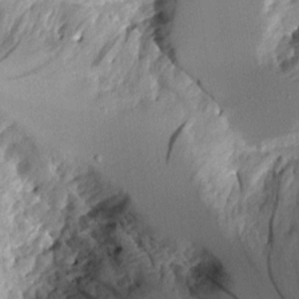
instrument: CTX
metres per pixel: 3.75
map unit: Aa
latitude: 11.4238
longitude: -127.1592
